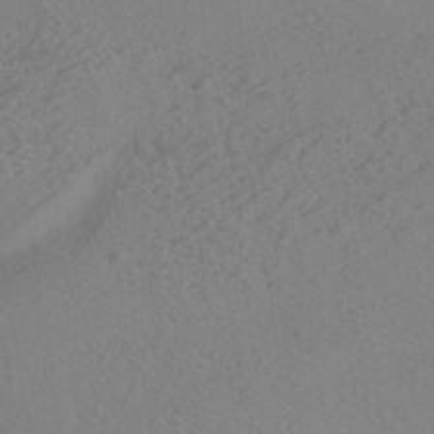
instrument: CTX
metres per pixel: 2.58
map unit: HNhu
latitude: -40.5196
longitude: 101.2942
